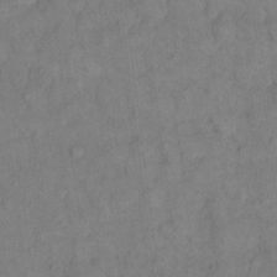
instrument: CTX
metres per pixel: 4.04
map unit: eHh
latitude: 14.0444
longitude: -65.4237
